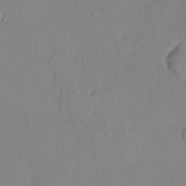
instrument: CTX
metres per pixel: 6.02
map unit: lHvf
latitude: 21.3104
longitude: 146.2928
